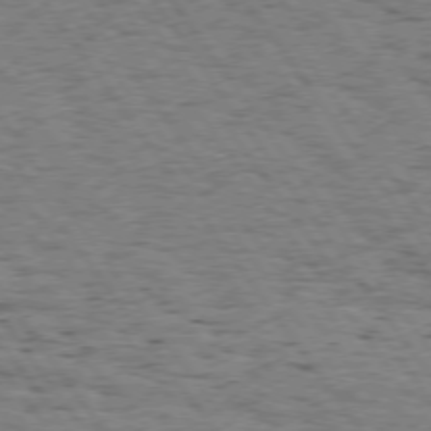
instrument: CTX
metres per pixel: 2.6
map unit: Hpe
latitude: 74.3656
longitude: -134.7246
